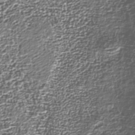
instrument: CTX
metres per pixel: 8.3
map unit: Nhu
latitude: -38.5574
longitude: -82.1577
